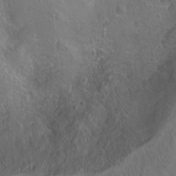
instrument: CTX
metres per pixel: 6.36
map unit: Ht
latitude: 0.1200
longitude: -45.0647
